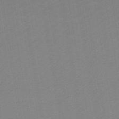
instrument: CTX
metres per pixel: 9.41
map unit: lHb
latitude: -46.5573
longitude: 60.7652
